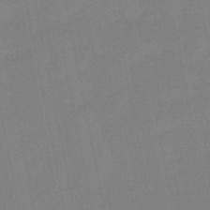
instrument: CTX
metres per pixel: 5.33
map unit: lHb
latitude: -49.7100
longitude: 80.8219
